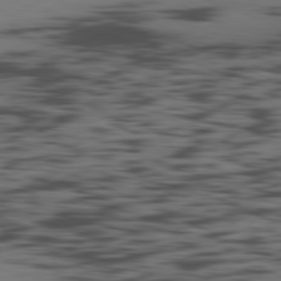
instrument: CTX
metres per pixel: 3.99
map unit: Ap
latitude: -81.3699
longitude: -93.1025
